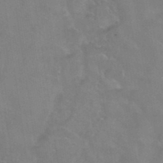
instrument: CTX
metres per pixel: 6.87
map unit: Hto
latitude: 37.0648
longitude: -46.3845
